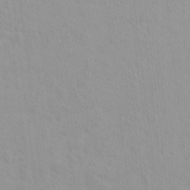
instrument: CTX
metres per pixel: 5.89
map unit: eHh
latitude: -1.7289
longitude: 19.4643
